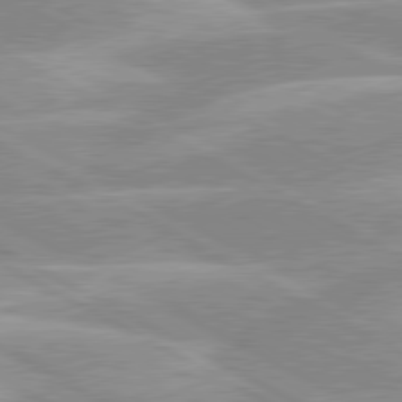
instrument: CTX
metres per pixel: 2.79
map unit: lApd
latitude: 80.1956
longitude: -124.9135
